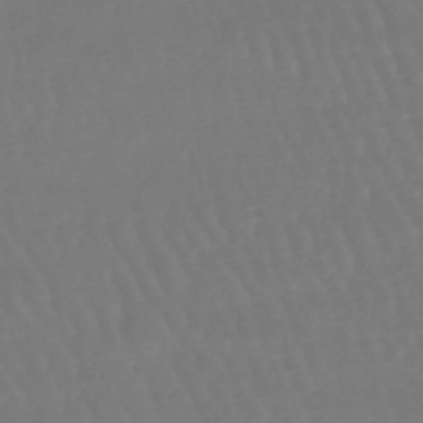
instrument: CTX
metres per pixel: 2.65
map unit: eHb
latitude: -46.5007
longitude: 79.1431
